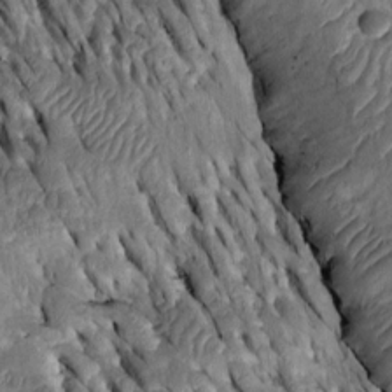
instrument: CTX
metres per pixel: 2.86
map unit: Htu
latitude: -2.2928
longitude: 150.5195
